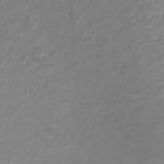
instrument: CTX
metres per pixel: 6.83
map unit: Ht
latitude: -11.0109
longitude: -39.0836
